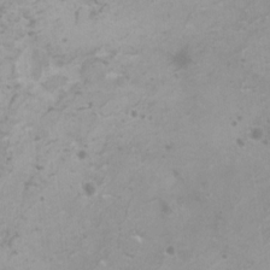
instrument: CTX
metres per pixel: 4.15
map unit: HNhu
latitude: -0.3496
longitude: 3.5777
